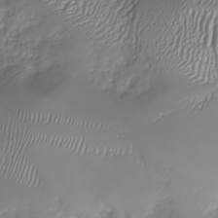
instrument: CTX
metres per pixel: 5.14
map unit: Nhu
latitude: -29.8045
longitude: -64.0633
